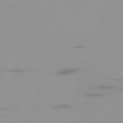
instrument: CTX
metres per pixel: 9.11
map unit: Ap
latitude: -79.4643
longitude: -68.7057
